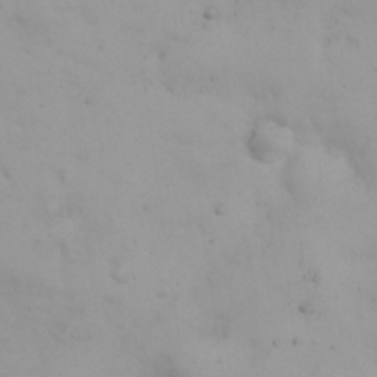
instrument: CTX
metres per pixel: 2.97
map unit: eHh
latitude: 25.4993
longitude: -64.2334
